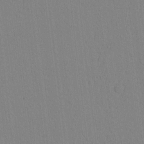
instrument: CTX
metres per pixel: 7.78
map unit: lAvf
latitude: 9.0270
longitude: 167.5210
